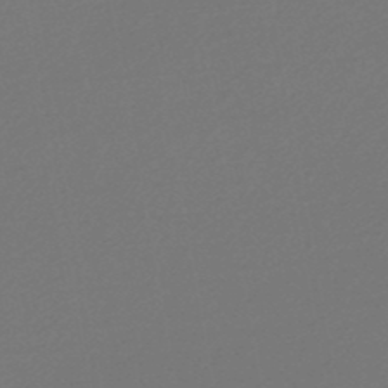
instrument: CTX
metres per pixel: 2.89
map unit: HNb
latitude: -47.5966
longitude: 57.8422
